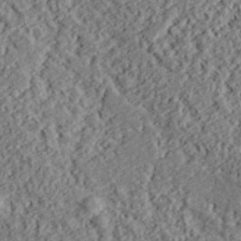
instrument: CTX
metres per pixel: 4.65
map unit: lHvf
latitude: 38.8569
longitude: -88.2523
